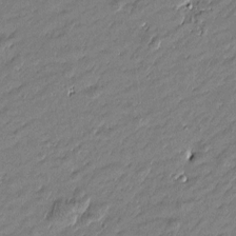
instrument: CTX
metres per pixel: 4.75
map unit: Htu
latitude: -6.2928
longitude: 177.2187
